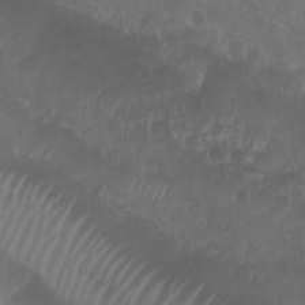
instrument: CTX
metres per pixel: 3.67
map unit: Nhu
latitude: 29.0458
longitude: -55.8205
